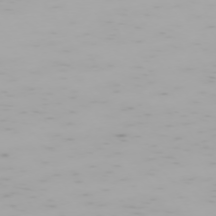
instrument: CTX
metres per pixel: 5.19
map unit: Hpe
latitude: -74.0661
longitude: 4.6329
